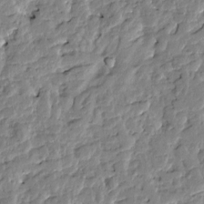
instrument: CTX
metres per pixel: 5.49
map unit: Htu
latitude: -1.5399
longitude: -179.6694
